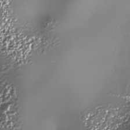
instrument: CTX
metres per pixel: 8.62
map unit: Nhe
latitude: -34.2550
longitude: -88.8191
